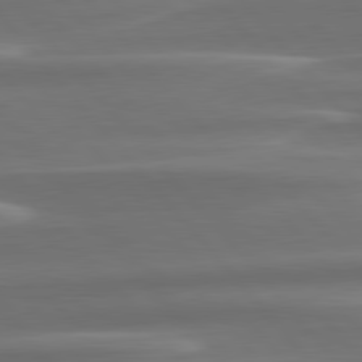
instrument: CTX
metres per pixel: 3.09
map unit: lApd
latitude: 79.8961
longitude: -113.8772
